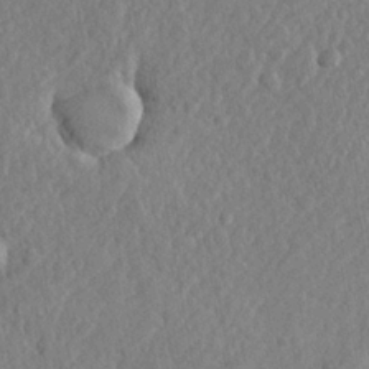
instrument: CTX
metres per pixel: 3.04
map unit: lHvf
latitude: 23.3104
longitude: 143.7666
